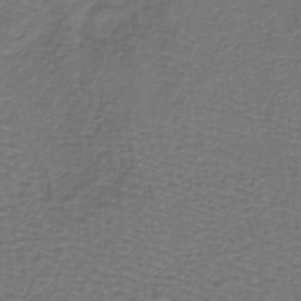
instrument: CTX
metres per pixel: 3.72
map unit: lHb
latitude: -39.9367
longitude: 62.1416
